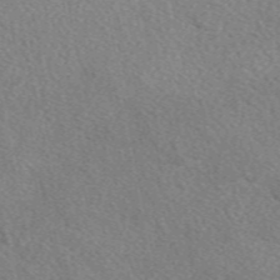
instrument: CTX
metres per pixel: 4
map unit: eAb
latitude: 49.3293
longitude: 116.8596
